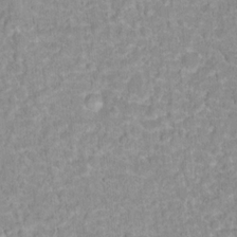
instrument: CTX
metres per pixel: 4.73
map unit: Hto
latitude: 16.2712
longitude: -38.8758
